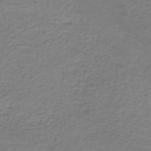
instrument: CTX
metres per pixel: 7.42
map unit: lHb
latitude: -35.9745
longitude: 67.3132
